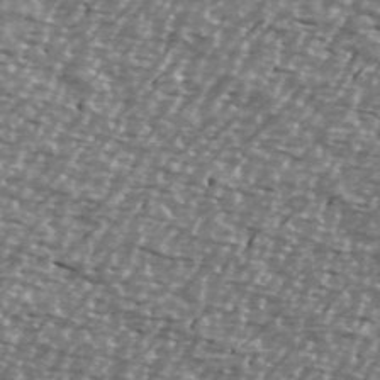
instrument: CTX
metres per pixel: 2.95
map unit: Ave
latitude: 39.8016
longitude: -112.5924
